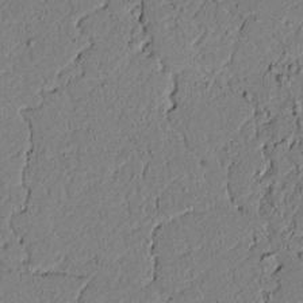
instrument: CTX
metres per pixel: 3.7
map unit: lAvf
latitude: 5.2915
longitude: 167.2376
